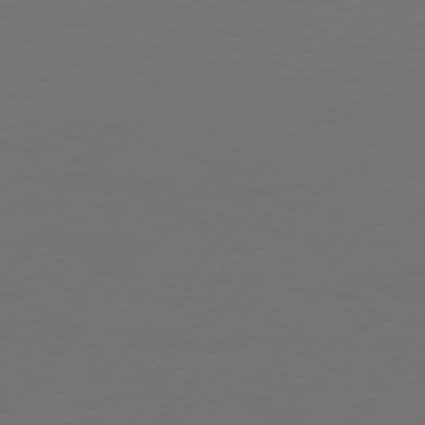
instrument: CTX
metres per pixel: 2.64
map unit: Hpe
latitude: 75.4238
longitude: -129.2537
